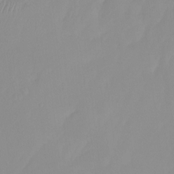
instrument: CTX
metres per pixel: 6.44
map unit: Ht
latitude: -14.3118
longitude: -50.6490
